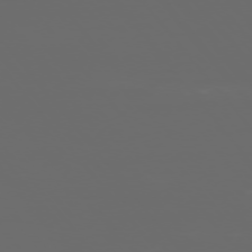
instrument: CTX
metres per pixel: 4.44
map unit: Ap
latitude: -76.1417
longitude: -74.6302
